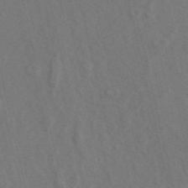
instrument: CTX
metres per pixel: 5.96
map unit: ANa
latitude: 47.9717
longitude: -76.1011
